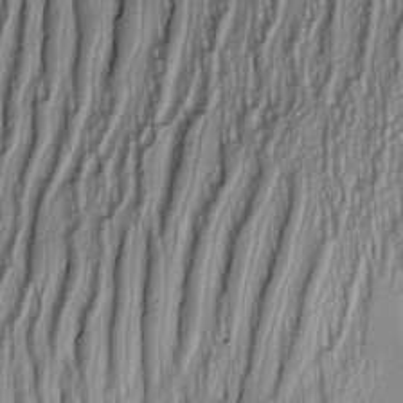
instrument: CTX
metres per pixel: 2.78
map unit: Nve
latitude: -22.8030
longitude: -137.7639
